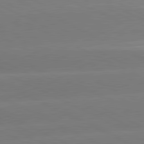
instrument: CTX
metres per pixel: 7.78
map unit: lApd
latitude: 81.1592
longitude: -154.4601
